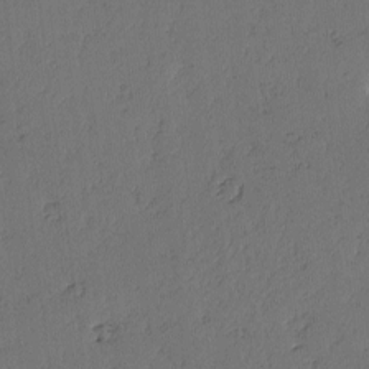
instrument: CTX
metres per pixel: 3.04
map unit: lAvf
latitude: -2.9352
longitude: -106.8758
